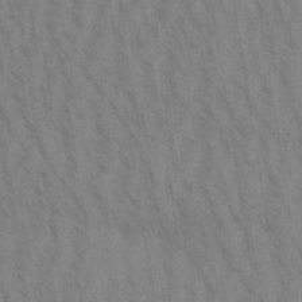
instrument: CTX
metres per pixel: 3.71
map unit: Aa
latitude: 30.6491
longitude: -138.9892
